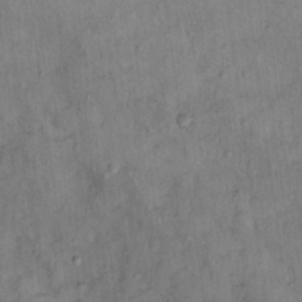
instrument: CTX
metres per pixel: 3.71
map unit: Nhu
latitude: 15.1404
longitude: -31.6694
